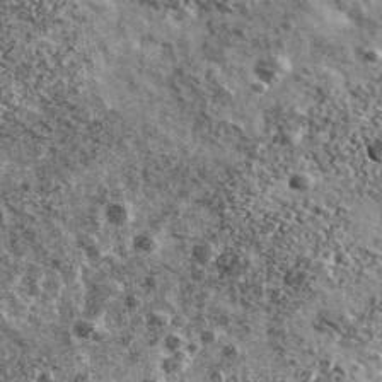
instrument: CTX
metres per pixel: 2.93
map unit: Ave
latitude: 41.0269
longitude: -107.8583
